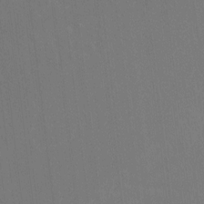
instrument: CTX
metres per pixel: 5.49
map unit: Ht
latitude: -8.0661
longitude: -38.9514
